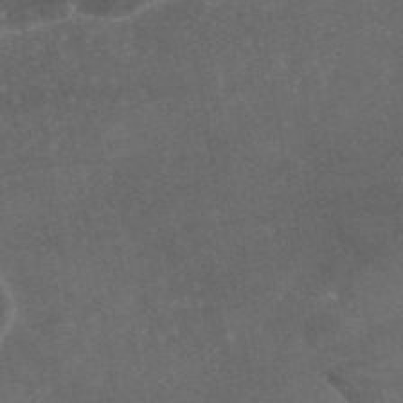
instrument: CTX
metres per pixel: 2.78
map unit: eAb
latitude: 46.2145
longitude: 114.4062
